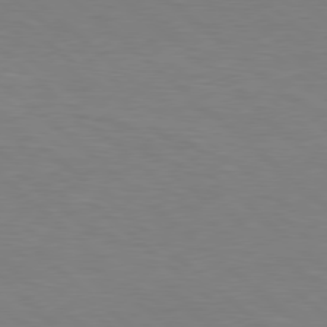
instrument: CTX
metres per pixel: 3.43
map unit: Hpe
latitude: 78.4790
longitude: -150.4223
